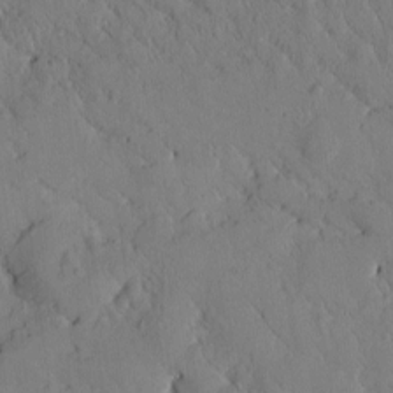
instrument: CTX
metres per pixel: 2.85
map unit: Htu
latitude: 0.3467
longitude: 176.2739
